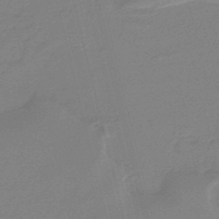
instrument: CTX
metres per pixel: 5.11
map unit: eHb
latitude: -46.6140
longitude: 86.8408
